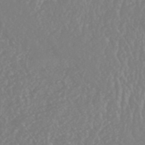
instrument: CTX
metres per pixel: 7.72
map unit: HNhu
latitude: -46.7085
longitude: 97.3699
